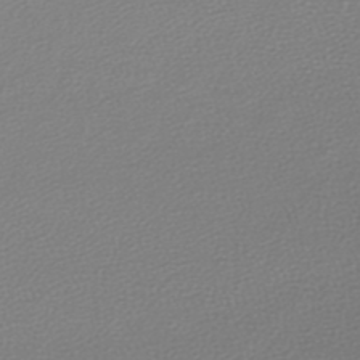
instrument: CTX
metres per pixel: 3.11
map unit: lHb
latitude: -45.3321
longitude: 76.0850
